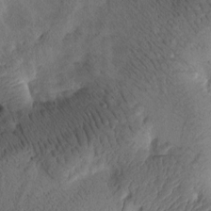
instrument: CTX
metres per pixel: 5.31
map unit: Htu
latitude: -3.5966
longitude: 166.7085
